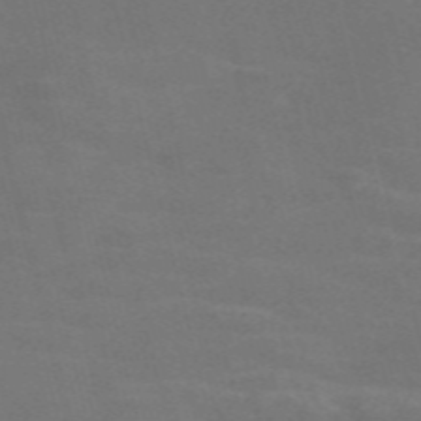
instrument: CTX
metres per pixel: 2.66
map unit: Nve
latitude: -58.8407
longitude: 63.5399
